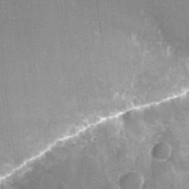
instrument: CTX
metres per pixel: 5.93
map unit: Nhu
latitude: -25.2565
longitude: -71.8394
